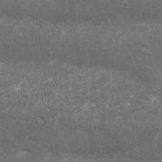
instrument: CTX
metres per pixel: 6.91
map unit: Nhu
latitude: 25.8772
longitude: -62.4223
